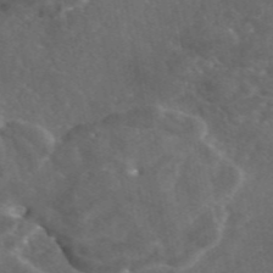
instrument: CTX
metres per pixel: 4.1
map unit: eAb
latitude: 46.4601
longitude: 114.4440
